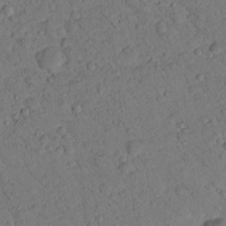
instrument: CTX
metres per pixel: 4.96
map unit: lHvf
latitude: 13.8961
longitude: 178.4251
